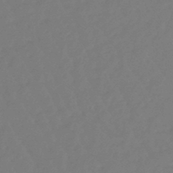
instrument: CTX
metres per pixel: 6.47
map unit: eHb
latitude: -46.5951
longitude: 81.5399
